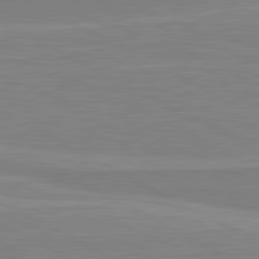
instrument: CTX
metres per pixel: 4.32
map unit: lApd
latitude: 81.1025
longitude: 171.3699
